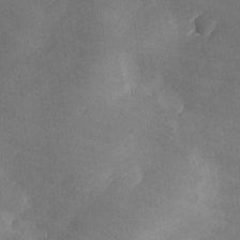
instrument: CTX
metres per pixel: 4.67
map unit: Ave
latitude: 0.0822
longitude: -114.1955
